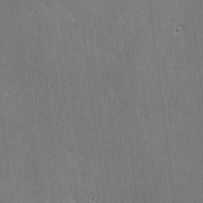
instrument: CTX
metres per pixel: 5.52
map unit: lHvf
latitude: -9.1431
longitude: -101.1781
